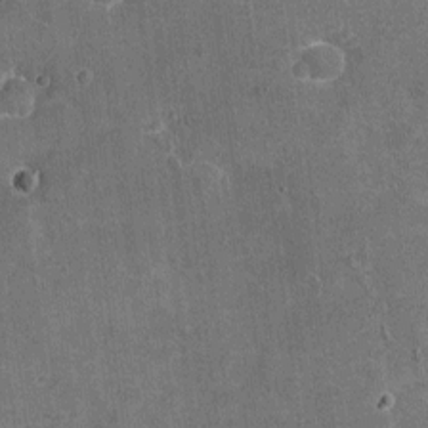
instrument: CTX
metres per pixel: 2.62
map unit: Nhu
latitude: -17.3699
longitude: -56.2900
